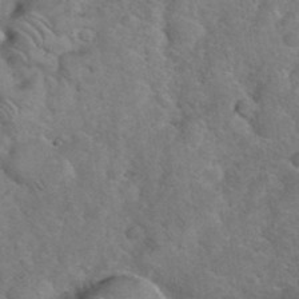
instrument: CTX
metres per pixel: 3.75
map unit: eHh
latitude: 36.6491
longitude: -64.6301
